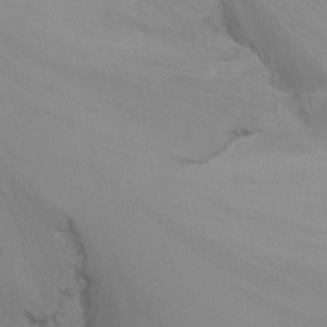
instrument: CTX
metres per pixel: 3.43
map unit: Ht
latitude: -10.1228
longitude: -37.6127
